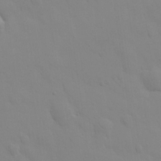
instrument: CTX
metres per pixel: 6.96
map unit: eHh
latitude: 25.0836
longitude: -65.6127
